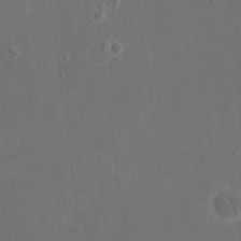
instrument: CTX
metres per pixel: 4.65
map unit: eHh
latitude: 19.5560
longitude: -65.9528
